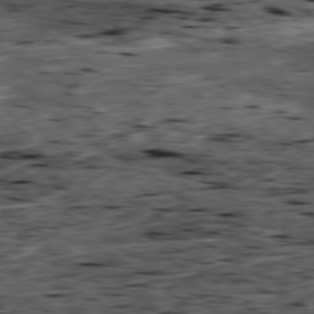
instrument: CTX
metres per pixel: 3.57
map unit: Ap
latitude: -79.4076
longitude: -91.3860
